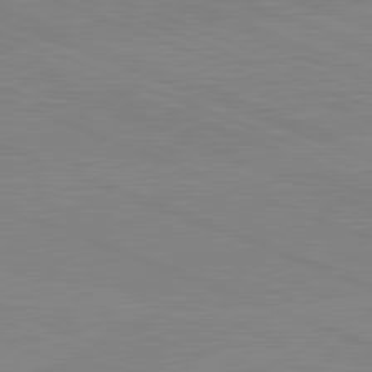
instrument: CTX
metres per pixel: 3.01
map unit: lApd
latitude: 81.8394
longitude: -157.8961
